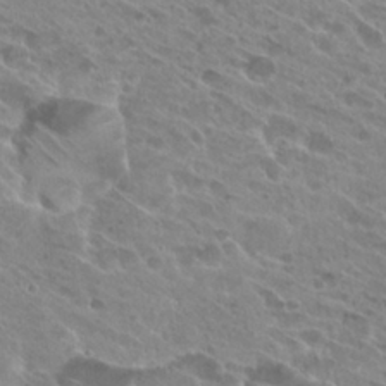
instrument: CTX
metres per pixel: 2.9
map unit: Hto
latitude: 25.2914
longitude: -40.4412
